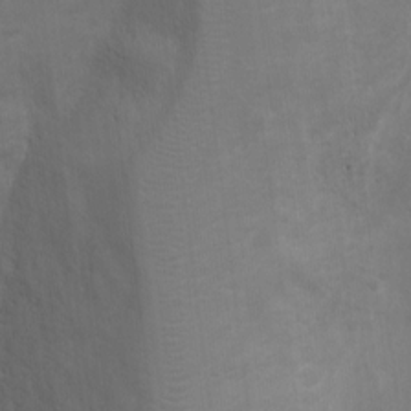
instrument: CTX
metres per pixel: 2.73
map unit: Ht
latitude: 1.1970
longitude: -20.0633
